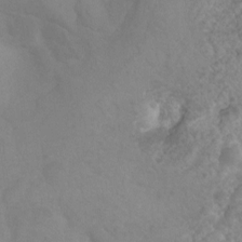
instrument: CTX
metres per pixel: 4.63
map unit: Ht
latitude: 2.3656
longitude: -24.9135
